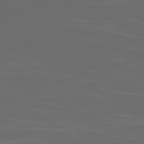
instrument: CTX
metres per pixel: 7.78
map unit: Ap
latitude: -79.1809
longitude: -103.4237
